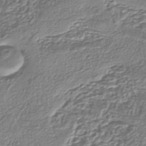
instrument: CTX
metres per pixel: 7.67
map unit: eHh
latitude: -43.3887
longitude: 122.3684
